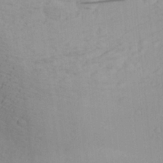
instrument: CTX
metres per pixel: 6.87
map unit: Aa
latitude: 28.5734
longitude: -132.1389
